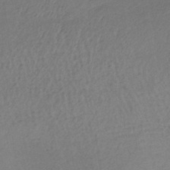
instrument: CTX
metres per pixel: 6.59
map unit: lHb
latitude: -38.0283
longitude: 72.5007
